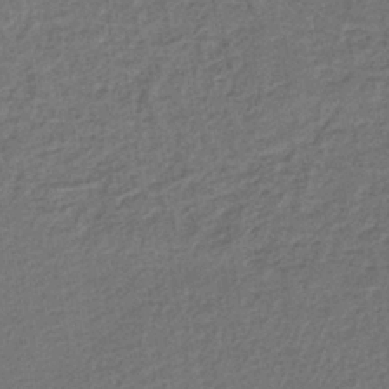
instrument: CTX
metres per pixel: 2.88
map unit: lHb
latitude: -38.2362
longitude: 60.1039
